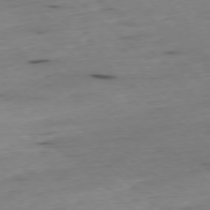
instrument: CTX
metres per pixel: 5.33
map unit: Ap
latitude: -77.9367
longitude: -89.5938
